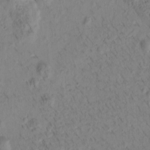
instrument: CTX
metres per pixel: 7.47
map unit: Htu
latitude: -3.9367
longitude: 172.2361
